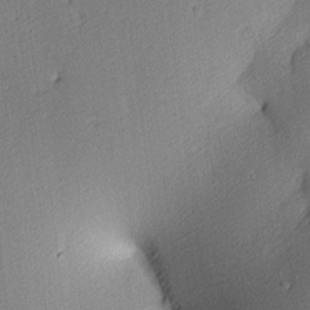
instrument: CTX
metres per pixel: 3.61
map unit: lAa
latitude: 3.5182
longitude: -116.2712
